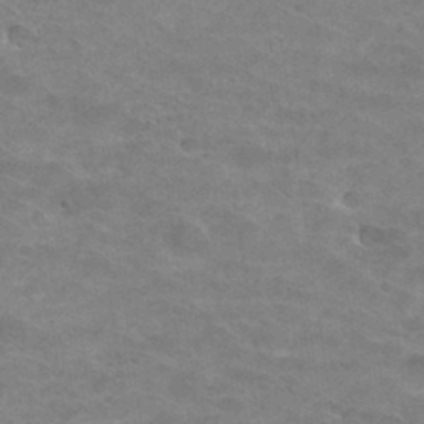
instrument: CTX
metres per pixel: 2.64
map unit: Hto
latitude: 33.0081
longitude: -41.7260
